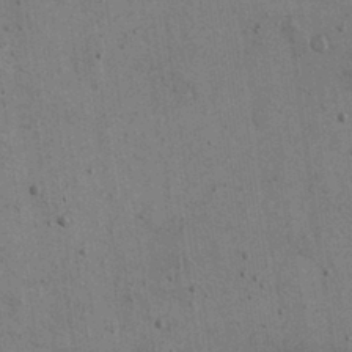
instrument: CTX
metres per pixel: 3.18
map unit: eHh
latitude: 15.6127
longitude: -68.4223
